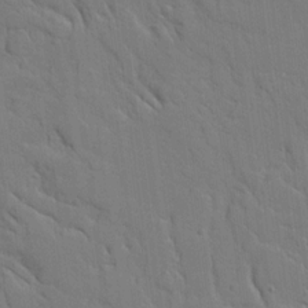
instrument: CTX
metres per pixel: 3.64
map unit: Ave
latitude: 18.2144
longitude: -128.6301
